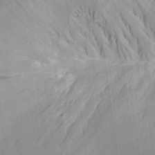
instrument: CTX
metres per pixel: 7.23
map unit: Aa
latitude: 26.3089
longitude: -143.6883
